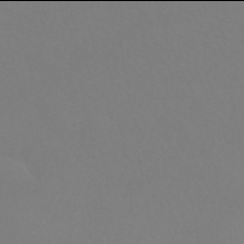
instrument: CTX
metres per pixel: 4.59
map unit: HNhu
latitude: -42.0094
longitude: 93.9178
